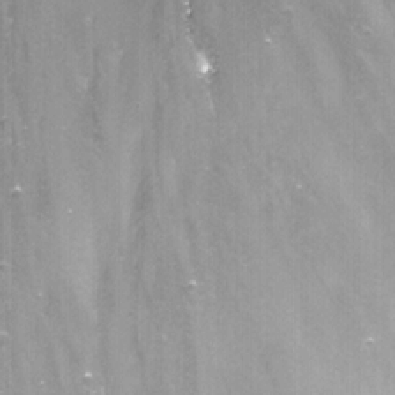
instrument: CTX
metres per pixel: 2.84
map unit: Nhu
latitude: -13.8422
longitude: -65.6505
